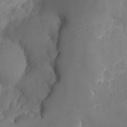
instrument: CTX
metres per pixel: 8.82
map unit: Nhe
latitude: -1.4266
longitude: -58.7246
